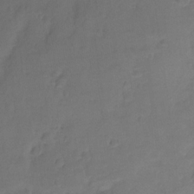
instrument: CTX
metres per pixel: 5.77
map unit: Ht
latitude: -10.6896
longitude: -39.0836
